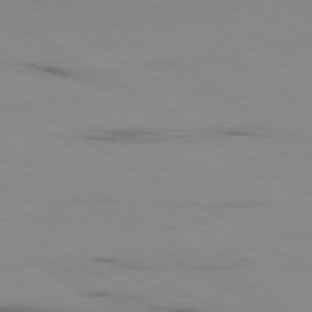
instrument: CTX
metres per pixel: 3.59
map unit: Ap
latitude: -80.0283
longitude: -102.2144
